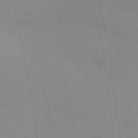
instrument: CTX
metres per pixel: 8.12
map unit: Aa
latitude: 32.0633
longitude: -146.0444
